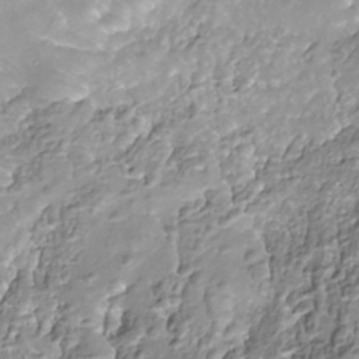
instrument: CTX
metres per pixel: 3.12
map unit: Nhe
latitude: -37.8422
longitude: -88.1011
